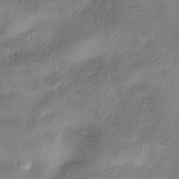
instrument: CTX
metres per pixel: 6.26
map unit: HNhu
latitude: -41.0675
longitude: 102.2928
